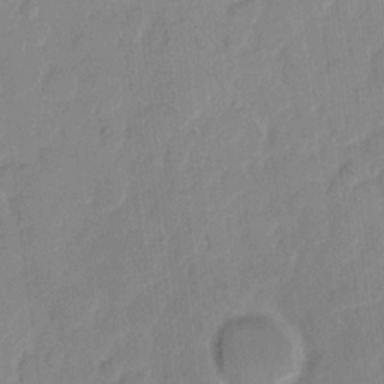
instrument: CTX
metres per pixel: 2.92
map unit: eHh
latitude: 9.4993
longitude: -65.7639
